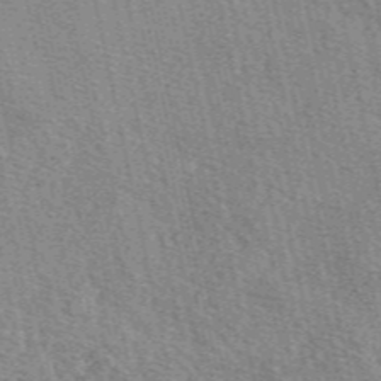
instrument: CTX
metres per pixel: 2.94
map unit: eAb
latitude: 49.1403
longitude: 106.0661
